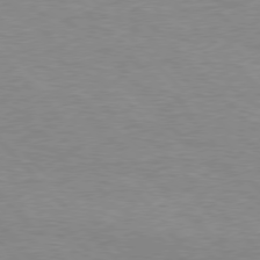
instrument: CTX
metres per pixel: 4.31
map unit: Hpe
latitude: 76.6868
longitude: -152.4412
